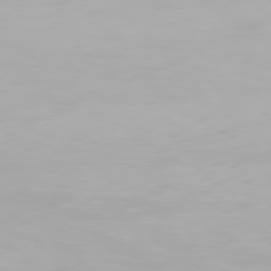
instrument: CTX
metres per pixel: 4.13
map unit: Hpe
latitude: 75.9717
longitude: -142.8191
